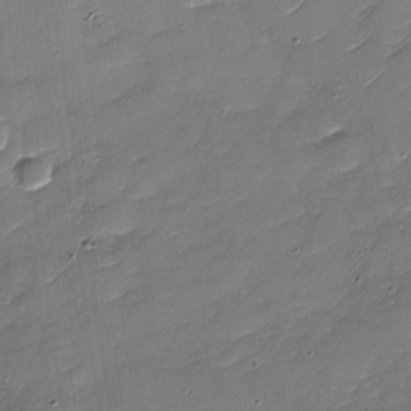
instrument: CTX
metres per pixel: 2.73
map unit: Nhu
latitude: -30.1606
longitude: -73.1026
